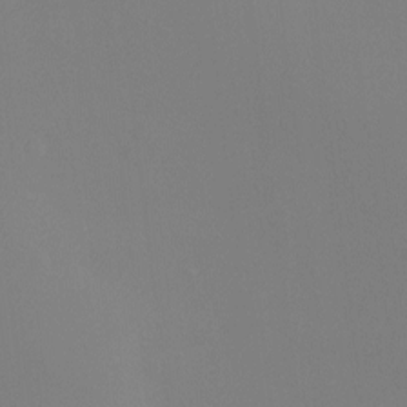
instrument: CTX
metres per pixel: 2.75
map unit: Ht
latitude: -8.6896
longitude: -31.9339
